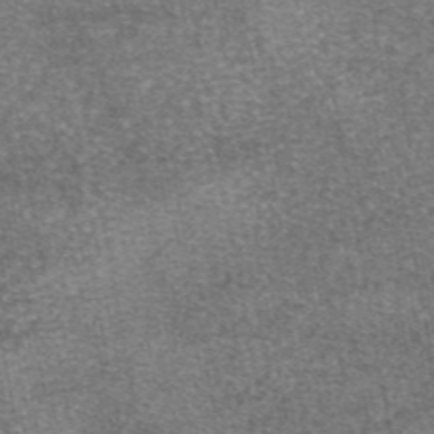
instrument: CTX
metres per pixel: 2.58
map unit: eAb
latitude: 46.5357
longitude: 104.2172
